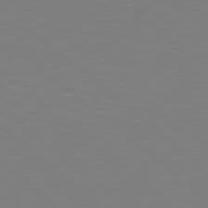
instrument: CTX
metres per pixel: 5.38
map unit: Hpe
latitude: 78.8191
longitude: -165.3293
